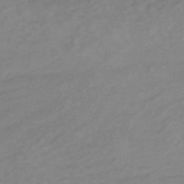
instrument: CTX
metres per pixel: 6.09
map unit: lHb
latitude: -34.5007
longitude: 66.6140
